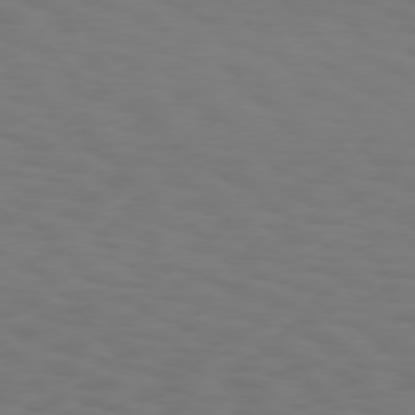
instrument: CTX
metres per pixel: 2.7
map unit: Hpe
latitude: 75.6883
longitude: -133.2726
